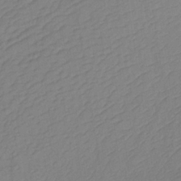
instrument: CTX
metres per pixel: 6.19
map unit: lHb
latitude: -34.8219
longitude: 72.0094
